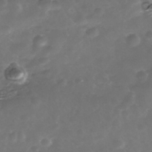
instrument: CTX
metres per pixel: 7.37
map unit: Nhe
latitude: -39.6155
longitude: -116.4034
